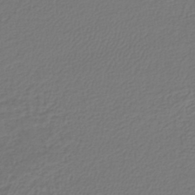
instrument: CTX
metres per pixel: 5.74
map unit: lHb
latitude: -42.2550
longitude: 61.3321
